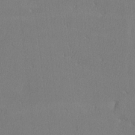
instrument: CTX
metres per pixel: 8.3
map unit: lHvf
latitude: -12.6708
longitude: -101.8394
